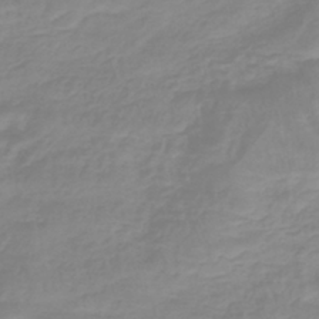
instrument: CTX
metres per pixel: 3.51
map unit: lHb
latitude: -40.2172
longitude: 67.0108
